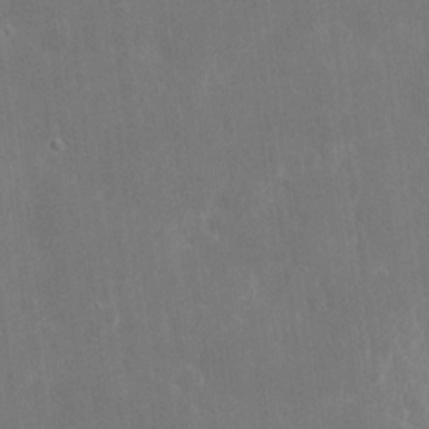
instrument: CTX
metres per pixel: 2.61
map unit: eHh
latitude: 8.9325
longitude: -71.5371
